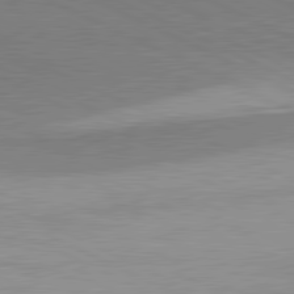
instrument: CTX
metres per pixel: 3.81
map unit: lApd
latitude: 81.1025
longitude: 156.6707
